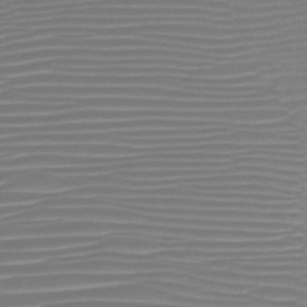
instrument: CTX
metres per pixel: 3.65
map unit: HNb
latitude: -46.3306
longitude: -41.8205
